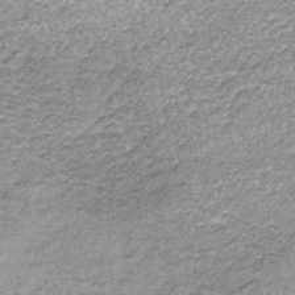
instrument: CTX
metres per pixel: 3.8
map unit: lHb
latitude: -36.2928
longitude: 65.2565
